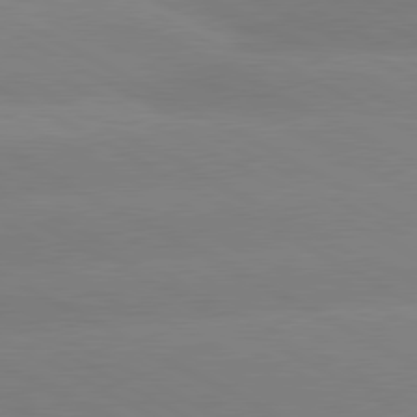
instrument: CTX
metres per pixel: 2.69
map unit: lApd
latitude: 80.4979
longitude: -147.6694
